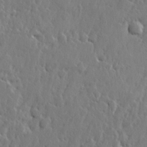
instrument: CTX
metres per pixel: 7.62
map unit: lHvf
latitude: 22.8947
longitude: 144.9542
